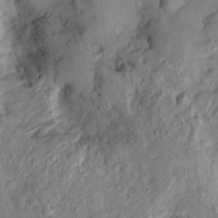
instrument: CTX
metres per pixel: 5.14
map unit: Htu
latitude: -6.0283
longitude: 154.9541
